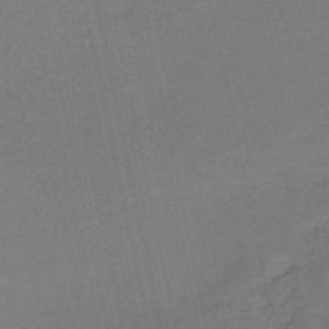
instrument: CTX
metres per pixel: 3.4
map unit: HNb
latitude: -51.5210
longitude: -42.2334
